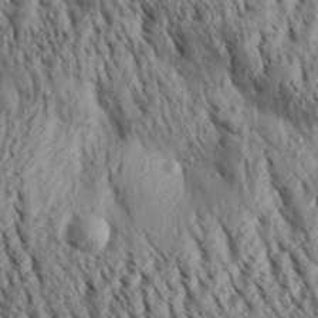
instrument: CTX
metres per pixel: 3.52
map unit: Aa
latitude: 30.3090
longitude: -137.9906
